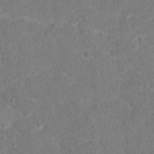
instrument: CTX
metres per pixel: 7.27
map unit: Hto
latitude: 16.9514
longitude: -38.0444
